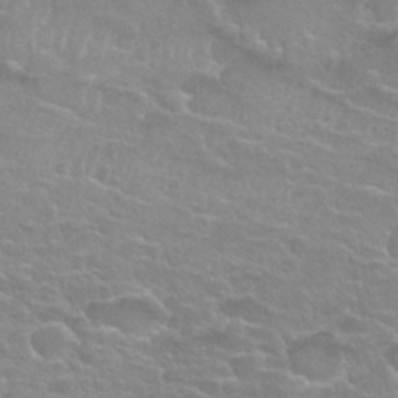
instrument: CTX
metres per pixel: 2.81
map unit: Nhu
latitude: 27.6316
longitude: -53.0648
